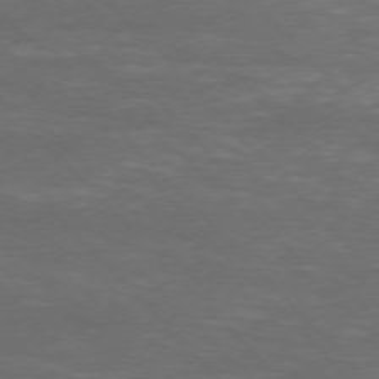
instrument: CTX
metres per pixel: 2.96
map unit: Ap
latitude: -77.0864
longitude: -69.7828
